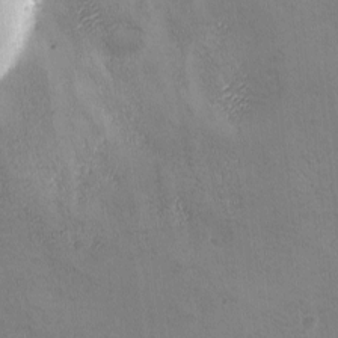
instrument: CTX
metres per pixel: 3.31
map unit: Ave
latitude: -7.0297
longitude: -121.0837
